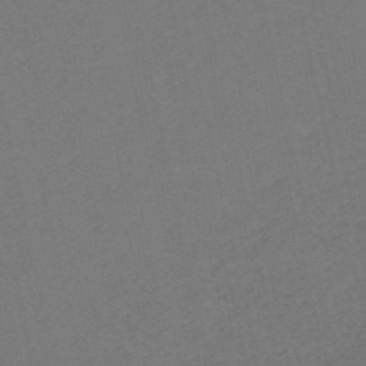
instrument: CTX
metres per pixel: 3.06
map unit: HNb
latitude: -54.6897
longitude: -39.0836
